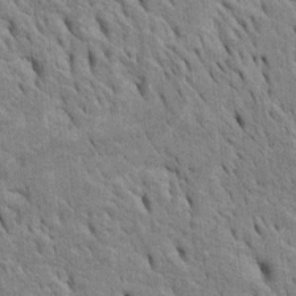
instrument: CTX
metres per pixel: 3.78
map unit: Htu
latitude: -4.7463
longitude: 152.6140
